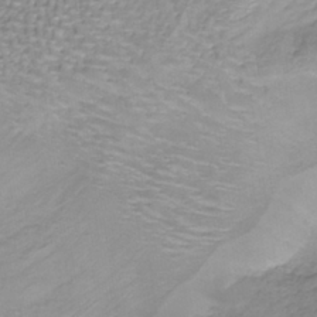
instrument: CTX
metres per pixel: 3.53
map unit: HNb
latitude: -36.0283
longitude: 58.0849
